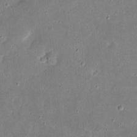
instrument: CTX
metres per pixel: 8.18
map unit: eHh
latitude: 17.6316
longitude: -72.9514
